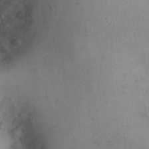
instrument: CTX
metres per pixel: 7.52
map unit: Nhu
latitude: 22.4223
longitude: -71.2348
